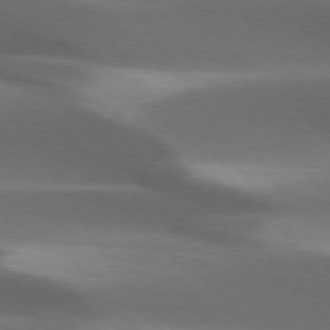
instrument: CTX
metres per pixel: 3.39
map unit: lApd
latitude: 73.4994
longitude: -52.3279
